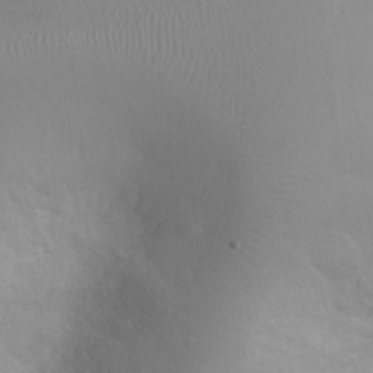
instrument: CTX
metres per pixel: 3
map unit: Ht
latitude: -4.4251
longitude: -24.5923
